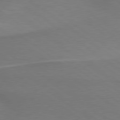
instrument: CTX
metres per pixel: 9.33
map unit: lApd
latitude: 79.4616
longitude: 179.4832
